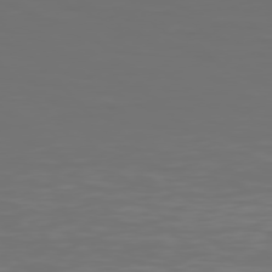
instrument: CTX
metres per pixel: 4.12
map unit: Hpe
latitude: 76.6679
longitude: -135.2159
